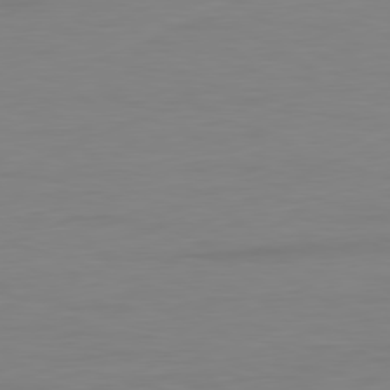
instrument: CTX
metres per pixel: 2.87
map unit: Ap
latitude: -81.3132
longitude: -85.0648
